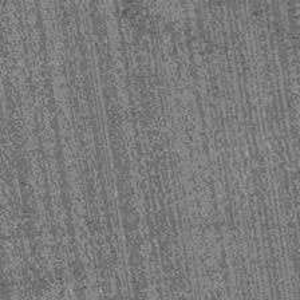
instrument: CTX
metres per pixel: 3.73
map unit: lHb
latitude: -39.8422
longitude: 67.5588
